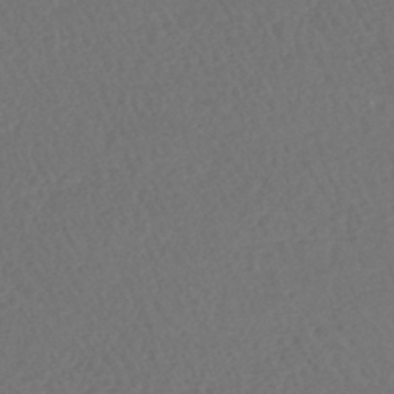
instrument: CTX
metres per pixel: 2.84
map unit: lHb
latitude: -43.0486
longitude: 68.7841
